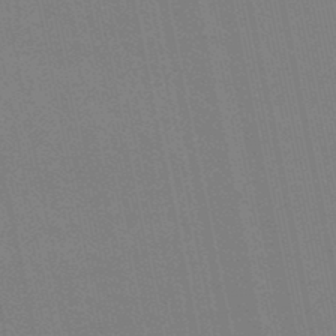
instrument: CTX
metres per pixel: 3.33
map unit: lHb
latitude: -47.6155
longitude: 78.3306
